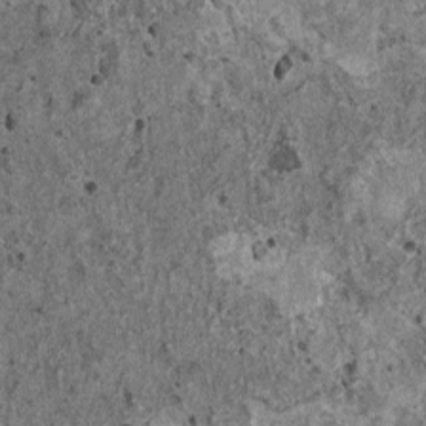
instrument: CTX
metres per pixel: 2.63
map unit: HNhu
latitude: 0.5545
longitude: 3.7288
